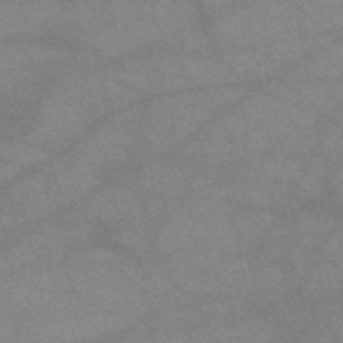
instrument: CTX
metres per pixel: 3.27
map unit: HNb
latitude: -52.1416
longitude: -42.0633
